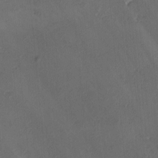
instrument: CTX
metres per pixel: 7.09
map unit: Ave
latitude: -8.0850
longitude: -121.9150
